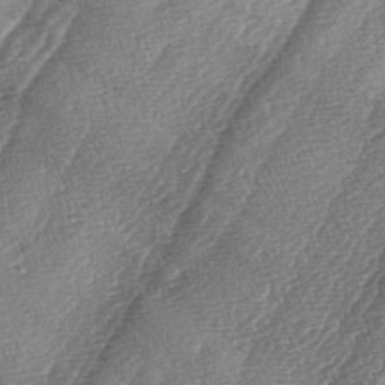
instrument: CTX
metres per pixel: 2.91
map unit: lAa
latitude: -4.2550
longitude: -129.4993
